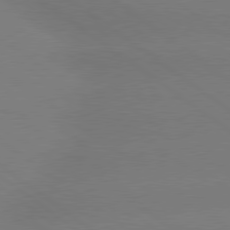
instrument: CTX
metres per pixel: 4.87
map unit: lApd
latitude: 79.5560
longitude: -150.6301
